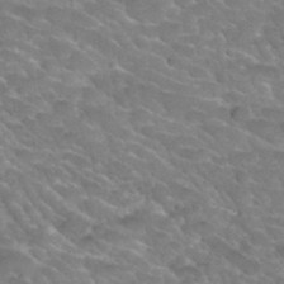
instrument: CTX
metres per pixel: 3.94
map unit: Hto
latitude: 32.0822
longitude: -48.4790
